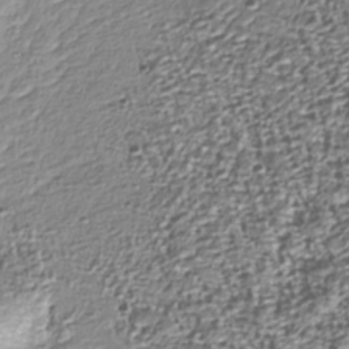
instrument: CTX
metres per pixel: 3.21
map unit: Nhu
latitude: -39.3510
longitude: -83.2914
